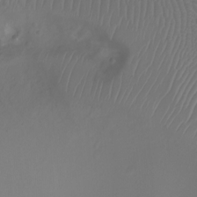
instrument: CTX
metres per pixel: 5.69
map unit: Ht
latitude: -7.7855
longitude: -20.3090
